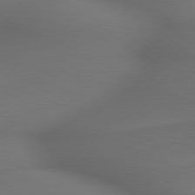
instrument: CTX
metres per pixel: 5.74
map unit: lApd
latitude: 79.6505
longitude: -173.1781
